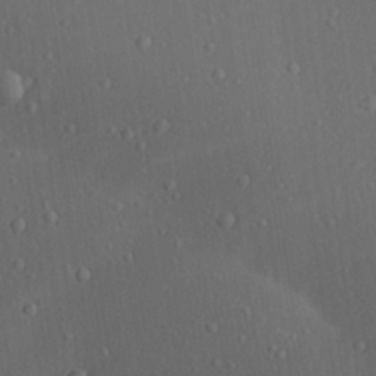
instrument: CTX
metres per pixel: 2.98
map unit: Aa
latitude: 23.0647
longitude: -137.6316
